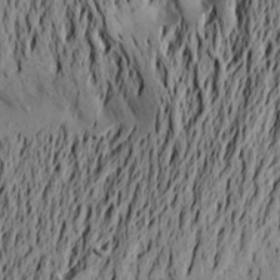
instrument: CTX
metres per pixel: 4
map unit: Aa
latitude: 20.8380
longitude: -149.9339
